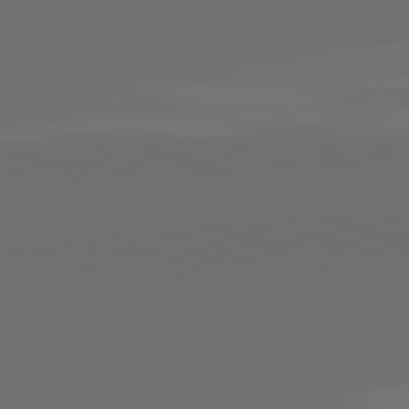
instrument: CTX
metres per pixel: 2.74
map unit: lApd
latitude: 82.1199
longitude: -164.6490
